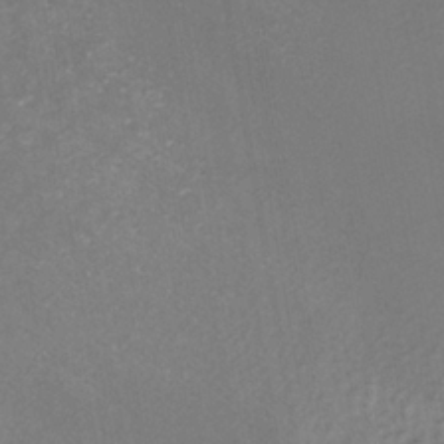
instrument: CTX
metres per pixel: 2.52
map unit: HNb
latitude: -35.1431
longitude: 51.5966
